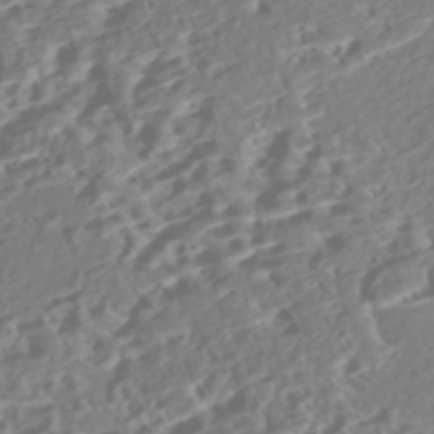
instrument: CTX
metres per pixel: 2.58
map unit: Nhe
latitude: -46.9919
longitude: -173.0647
